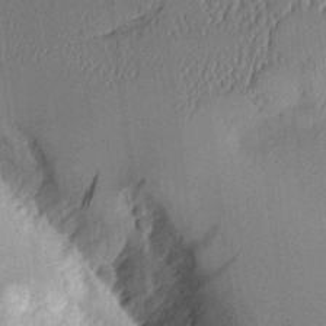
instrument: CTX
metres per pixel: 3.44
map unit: Aa
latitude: 10.6113
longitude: -128.0822
